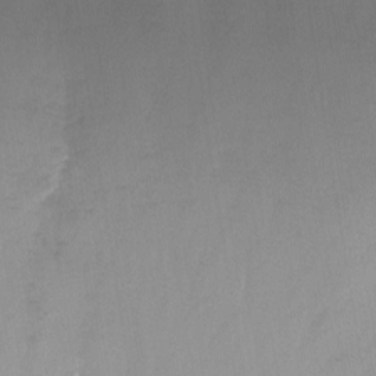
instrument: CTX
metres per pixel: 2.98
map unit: Nhu
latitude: -13.5777
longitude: -57.0647
